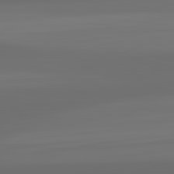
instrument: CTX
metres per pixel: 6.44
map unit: lApd
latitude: 83.4615
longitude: -133.7828
